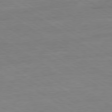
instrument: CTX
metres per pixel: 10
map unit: Ap
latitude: -80.6897
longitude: -79.8773
